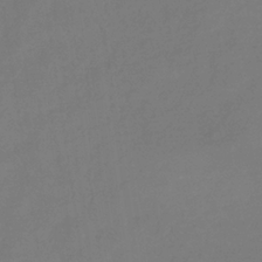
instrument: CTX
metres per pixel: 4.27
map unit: eHb
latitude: -33.9367
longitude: 78.4440
